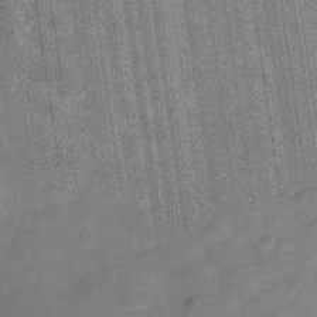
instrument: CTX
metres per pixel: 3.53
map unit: Hve
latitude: -30.3684
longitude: 92.3495
